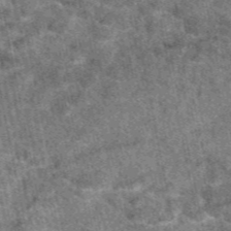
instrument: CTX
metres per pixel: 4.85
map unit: eAb
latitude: 47.1781
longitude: 106.4440
